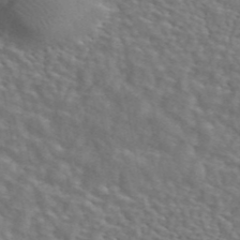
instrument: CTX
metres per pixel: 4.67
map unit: ANa
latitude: 44.7624
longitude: 28.4440
